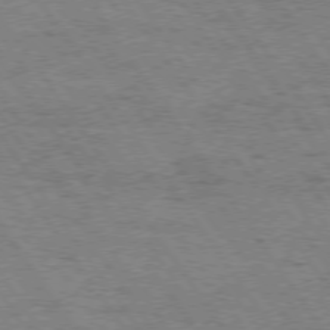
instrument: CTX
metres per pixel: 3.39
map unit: Hpe
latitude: 74.3656
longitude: -151.6694
